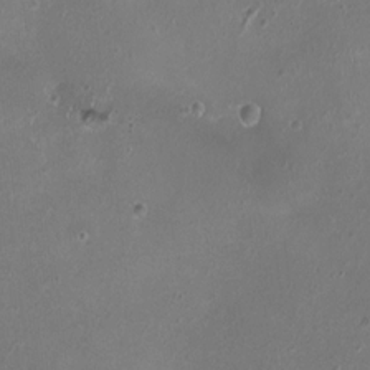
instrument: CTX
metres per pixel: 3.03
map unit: HNhu
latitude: 0.1577
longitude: 1.6155
